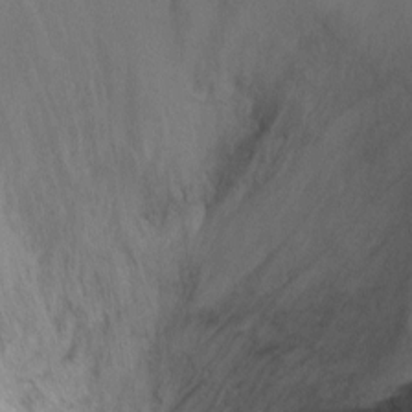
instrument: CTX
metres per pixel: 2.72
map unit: Ht
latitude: -7.7099
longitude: -35.9717
